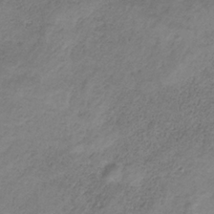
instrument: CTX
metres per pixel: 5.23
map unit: HNb
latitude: -32.1795
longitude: 60.4251
